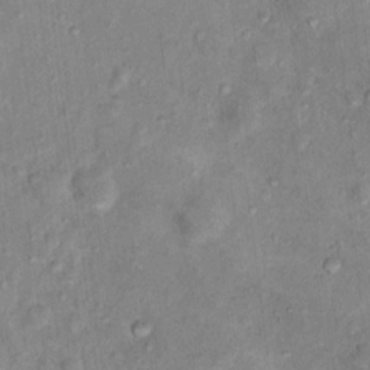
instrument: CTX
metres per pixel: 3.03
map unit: Hto
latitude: 14.3657
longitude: -37.7072
